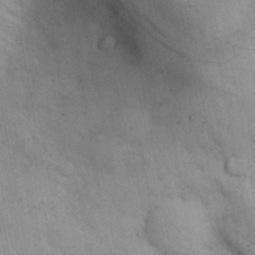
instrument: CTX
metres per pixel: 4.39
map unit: Nhu
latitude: 26.8002
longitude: -68.3278
